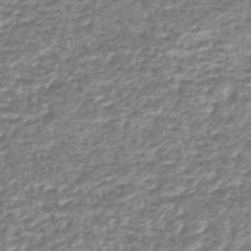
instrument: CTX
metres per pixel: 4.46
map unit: lHb
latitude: -44.4251
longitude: 67.7289
